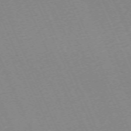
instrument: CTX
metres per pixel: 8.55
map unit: Hpe
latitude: -70.5007
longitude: 12.3684
